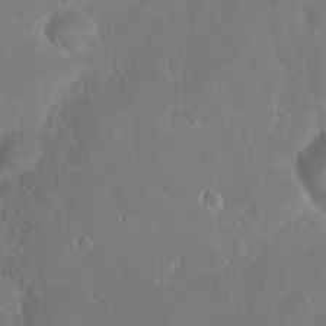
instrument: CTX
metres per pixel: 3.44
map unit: eHh
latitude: 22.3845
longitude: -58.1389
